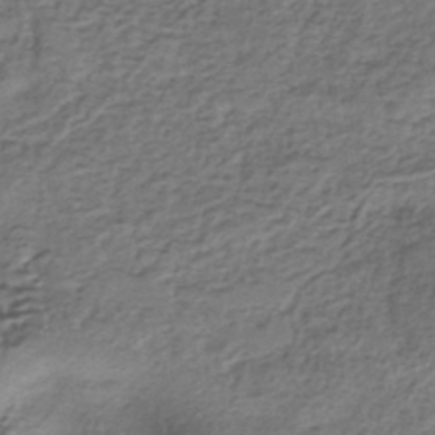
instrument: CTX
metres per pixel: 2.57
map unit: eHh
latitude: -42.3495
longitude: 117.7288
